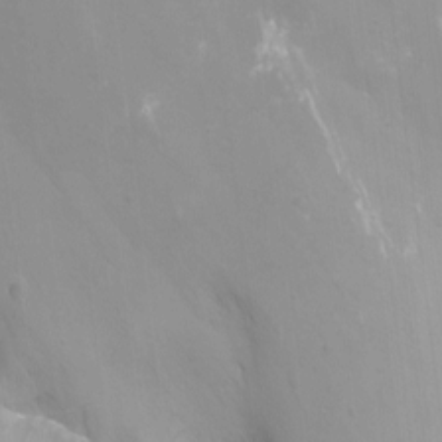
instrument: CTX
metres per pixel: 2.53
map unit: Nhu
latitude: -10.6141
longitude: -75.2159
